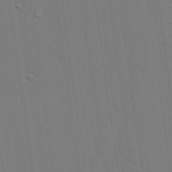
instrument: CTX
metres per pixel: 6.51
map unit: lAvf
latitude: 27.4615
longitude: -108.8380
